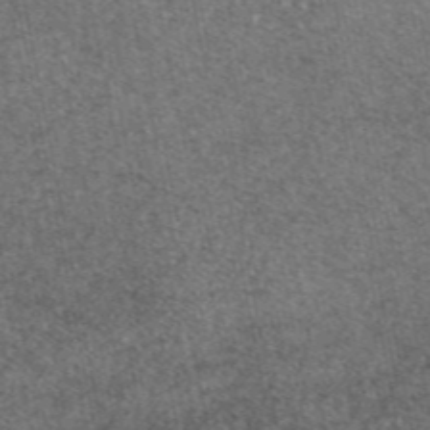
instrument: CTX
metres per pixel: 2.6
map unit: eAb
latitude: 46.9514
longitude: 106.9353
